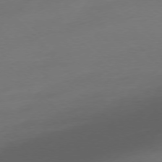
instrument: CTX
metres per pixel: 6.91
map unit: Ap
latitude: -77.0675
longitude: -69.9528
